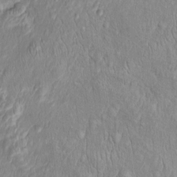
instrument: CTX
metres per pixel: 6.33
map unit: Htu
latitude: -5.7666
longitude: 156.6140
